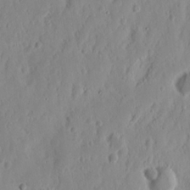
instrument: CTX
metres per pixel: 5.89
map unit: Nhu
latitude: 13.6505
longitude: -73.0459
